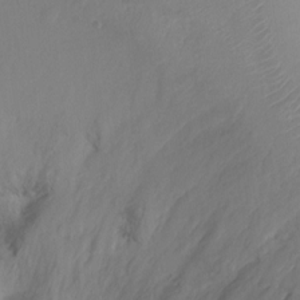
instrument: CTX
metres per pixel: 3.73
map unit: Nhu
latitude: -17.0676
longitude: -48.2145
